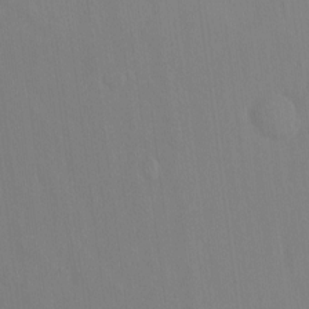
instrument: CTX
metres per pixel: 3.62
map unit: Hto
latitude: -13.3321
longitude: -42.3089
